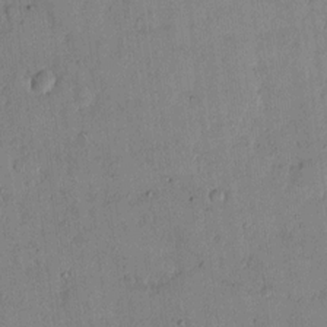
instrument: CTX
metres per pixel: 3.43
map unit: Hto
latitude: 8.3845
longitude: -58.2712
